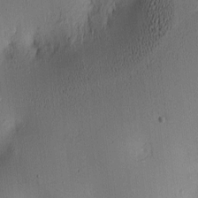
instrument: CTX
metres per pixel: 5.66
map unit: lAa
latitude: 5.9717
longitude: -113.8205
